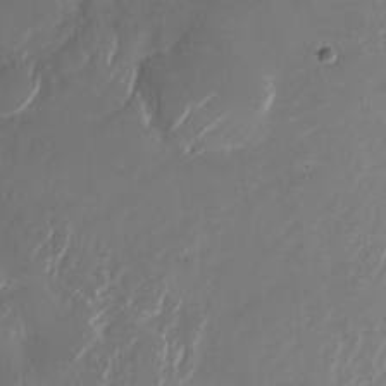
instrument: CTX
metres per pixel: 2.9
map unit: Nhu
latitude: -27.4643
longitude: -72.8002
